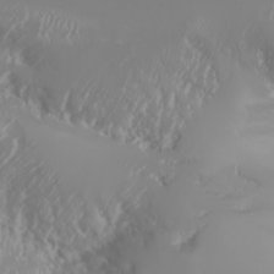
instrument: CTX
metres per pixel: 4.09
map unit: Nhu
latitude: -6.8597
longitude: -89.5560
